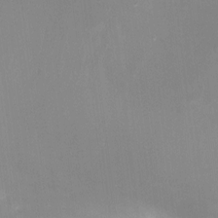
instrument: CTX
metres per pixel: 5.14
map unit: Ht
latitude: -9.9556
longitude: -28.4223
